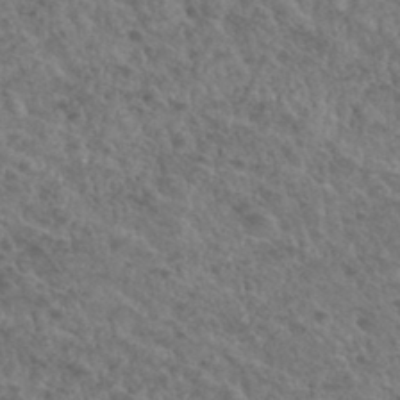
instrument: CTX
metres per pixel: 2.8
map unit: Hto
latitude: 33.3104
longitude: -49.8394
